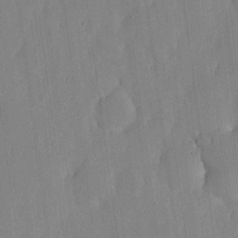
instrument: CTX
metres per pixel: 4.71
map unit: lHvf
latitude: 18.6868
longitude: -115.1781
